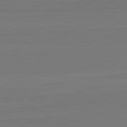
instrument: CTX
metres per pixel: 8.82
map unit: lApd
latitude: 82.2522
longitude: 164.5385
